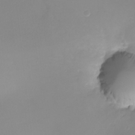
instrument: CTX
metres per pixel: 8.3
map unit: Ht
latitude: -6.5573
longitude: -20.6680
